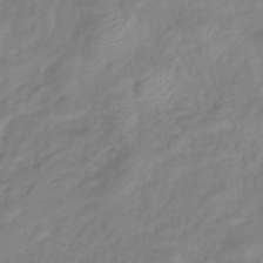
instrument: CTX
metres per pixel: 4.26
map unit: eHb
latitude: -40.8597
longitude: 81.5966
